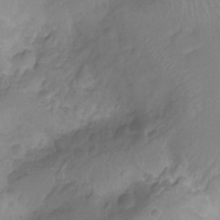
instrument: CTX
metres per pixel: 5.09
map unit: Nhu
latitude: -15.0109
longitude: -25.8961
